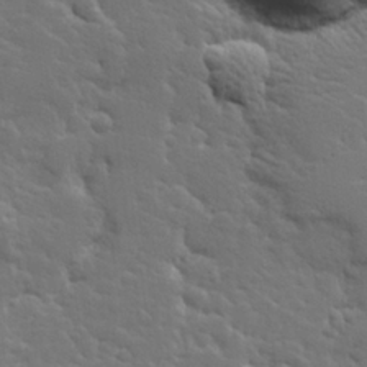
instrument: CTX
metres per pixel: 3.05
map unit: Hve
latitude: 25.8205
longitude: 144.6708
